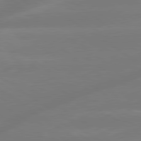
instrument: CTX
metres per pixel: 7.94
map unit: lApd
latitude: 79.5182
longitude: -149.6505
